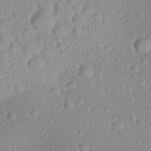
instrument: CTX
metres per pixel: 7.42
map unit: Aa
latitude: 27.1025
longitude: -135.4615
